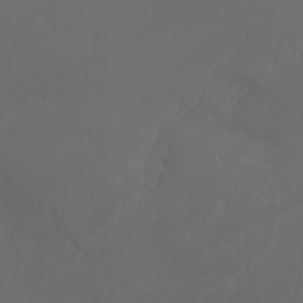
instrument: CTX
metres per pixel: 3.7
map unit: Nhu
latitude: -7.4265
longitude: -81.6694
